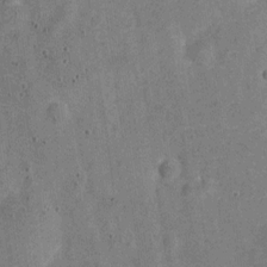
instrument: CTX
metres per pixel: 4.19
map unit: Nve
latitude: -25.4454
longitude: 105.3509
